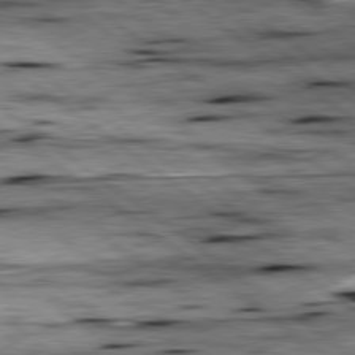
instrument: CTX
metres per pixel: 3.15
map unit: lApd
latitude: 79.2348
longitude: -48.2900
